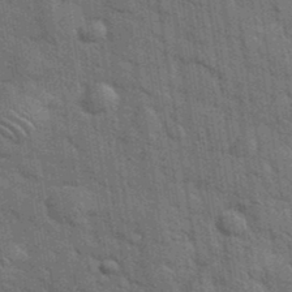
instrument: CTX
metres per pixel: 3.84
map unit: eHh
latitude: 37.7450
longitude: -65.8772
